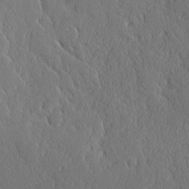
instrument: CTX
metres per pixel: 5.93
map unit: lAvf
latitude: -8.3306
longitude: -112.1956
